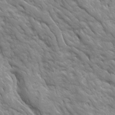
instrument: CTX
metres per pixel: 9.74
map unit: Ave
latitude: 16.7246
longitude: -131.6316
